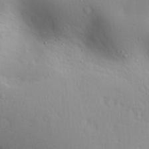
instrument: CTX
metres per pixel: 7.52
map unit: Aa
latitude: 29.5749
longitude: -146.0633
